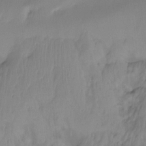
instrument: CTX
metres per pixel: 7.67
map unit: Htu
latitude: -14.9353
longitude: -45.9150
